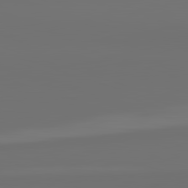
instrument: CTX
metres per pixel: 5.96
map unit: lApd
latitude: 82.4790
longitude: 161.8989
